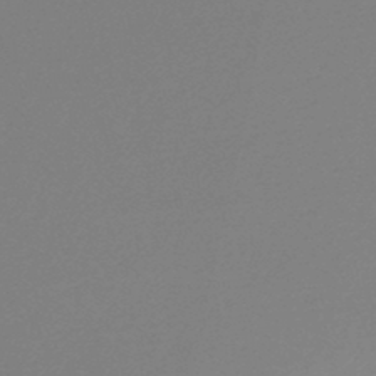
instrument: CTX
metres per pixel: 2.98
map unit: lHb
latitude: -45.6722
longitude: 68.8030
